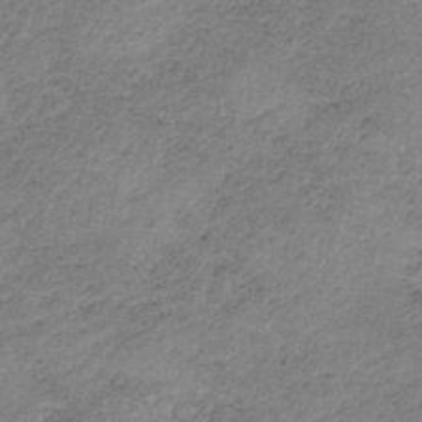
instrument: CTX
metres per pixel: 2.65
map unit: HNb
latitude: -33.8045
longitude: 61.4454
